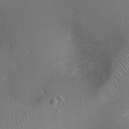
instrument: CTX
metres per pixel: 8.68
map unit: Ht
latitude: -3.4832
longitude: -15.8395
